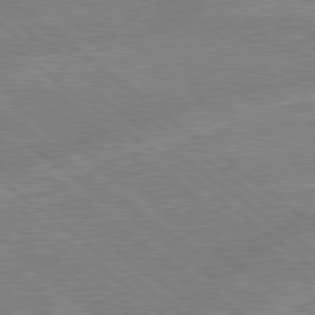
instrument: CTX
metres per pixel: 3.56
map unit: lApd
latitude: 79.1026
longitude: -144.1767
